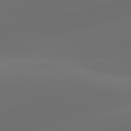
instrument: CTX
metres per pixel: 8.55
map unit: lApd
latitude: 80.4790
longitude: -85.6883
